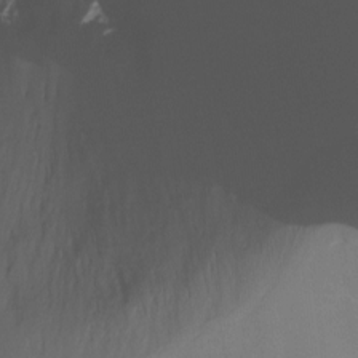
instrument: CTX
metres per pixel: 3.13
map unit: Ht
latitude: -15.6911
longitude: -48.8380
